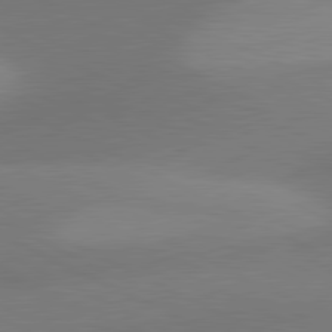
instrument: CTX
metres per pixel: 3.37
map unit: lApd
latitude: 81.0080
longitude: 128.5952
